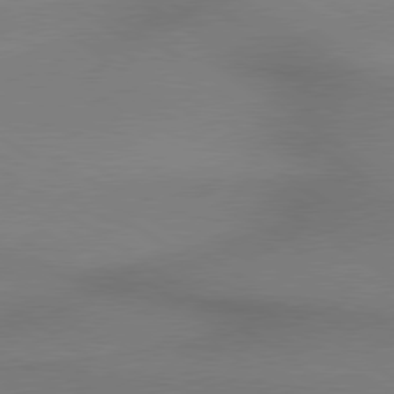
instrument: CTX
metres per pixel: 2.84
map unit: lApd
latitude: 79.1592
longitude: 178.4440
